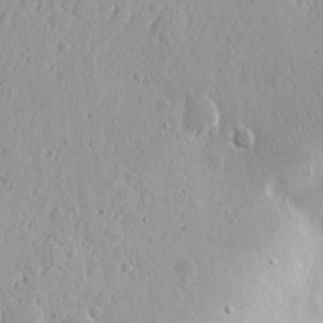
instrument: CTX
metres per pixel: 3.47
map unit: Nhu
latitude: 13.1025
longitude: -72.9514
